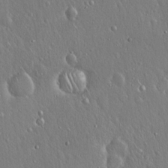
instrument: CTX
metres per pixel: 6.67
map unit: Hto
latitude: 17.8961
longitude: -57.3859
